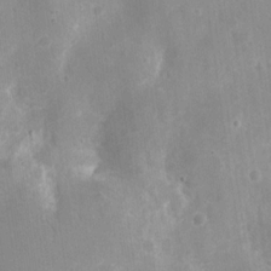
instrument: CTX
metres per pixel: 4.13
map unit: eHh
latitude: 8.3090
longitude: -70.8947
